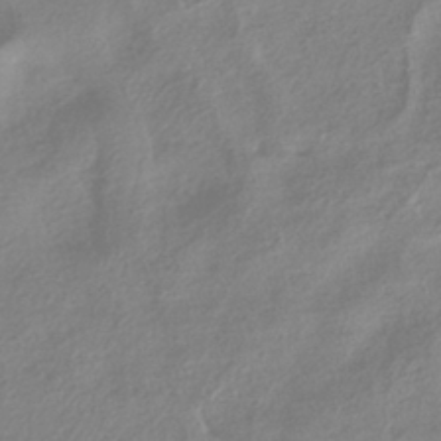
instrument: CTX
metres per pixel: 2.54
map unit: HNhu
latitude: -41.3509
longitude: 92.1039
